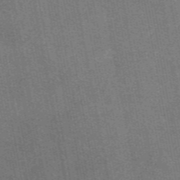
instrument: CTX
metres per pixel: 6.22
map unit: eAb
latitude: 47.9906
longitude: 112.2929
